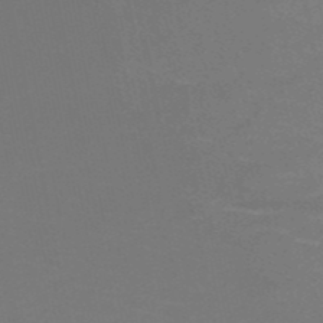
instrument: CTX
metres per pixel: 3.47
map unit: HNb
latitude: -51.3699
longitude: -42.5357
